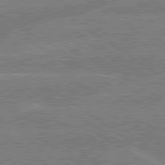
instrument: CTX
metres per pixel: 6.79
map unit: lApd
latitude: 79.5749
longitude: -145.1781
